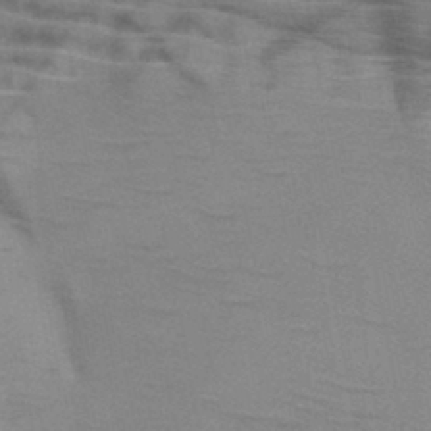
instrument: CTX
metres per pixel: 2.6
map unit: HNb
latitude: -46.3495
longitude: -45.1403
